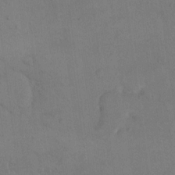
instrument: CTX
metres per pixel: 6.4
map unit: eHh
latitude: 17.0458
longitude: -66.8569
